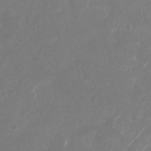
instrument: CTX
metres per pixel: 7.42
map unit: Nhu
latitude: -28.7274
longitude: -70.4412
